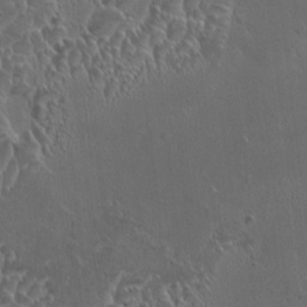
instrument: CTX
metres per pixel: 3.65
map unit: HNhu
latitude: 4.9514
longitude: 7.6533
